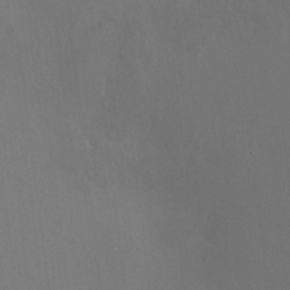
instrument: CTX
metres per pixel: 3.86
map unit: HNhu
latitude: 8.2523
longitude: -0.6679
